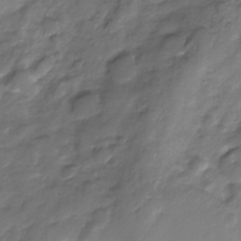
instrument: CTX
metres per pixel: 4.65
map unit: Nhe
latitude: -31.8044
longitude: -92.7057
